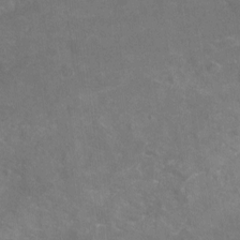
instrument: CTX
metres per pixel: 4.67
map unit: Nhu
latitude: -18.8975
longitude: -56.8380
